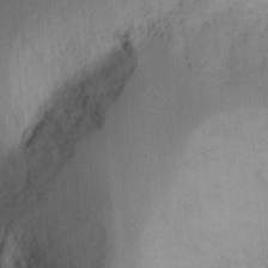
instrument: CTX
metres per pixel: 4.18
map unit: Ht
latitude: 11.1970
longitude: -74.3656
